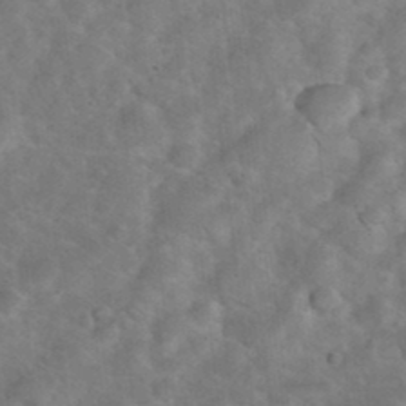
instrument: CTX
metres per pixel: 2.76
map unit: eHh
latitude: 36.9703
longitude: -65.1214
